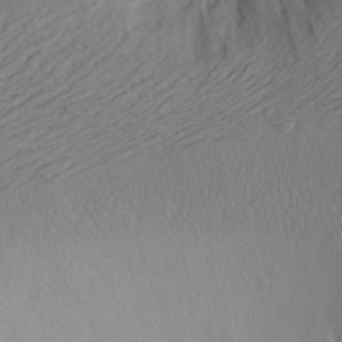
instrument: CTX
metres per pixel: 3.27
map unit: Aa
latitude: 26.8569
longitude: -147.2726
